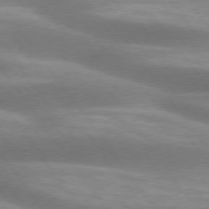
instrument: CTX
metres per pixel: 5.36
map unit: lApd
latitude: 74.8947
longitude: -49.6505
